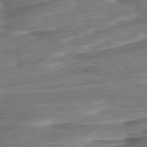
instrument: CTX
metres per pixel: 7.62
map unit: Ap
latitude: -76.6896
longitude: -77.6316
